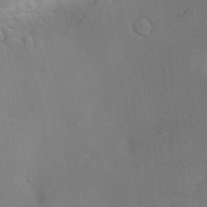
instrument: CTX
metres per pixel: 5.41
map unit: Hve
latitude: -10.6141
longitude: 175.2753
